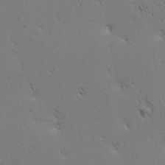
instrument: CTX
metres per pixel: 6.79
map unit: lAa
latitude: 12.5546
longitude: -107.8016
